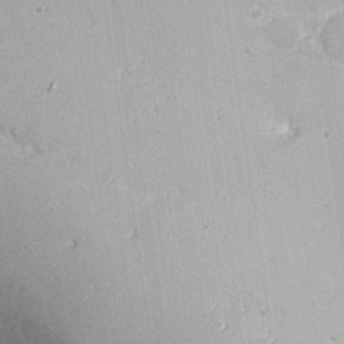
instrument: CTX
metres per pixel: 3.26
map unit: eHh
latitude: 21.0270
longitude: -71.3104
